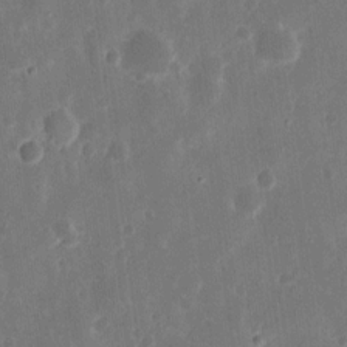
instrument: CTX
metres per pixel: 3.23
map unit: eHh
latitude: 12.5357
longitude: -73.1781
